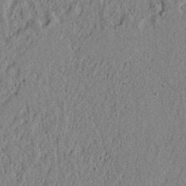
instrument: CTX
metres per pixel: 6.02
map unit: lAvf
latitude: 5.7827
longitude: 166.7085
